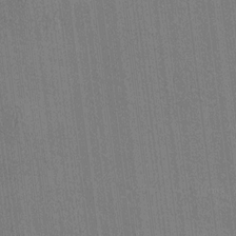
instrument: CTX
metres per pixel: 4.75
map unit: HNhu
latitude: 8.0822
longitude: 15.7667
